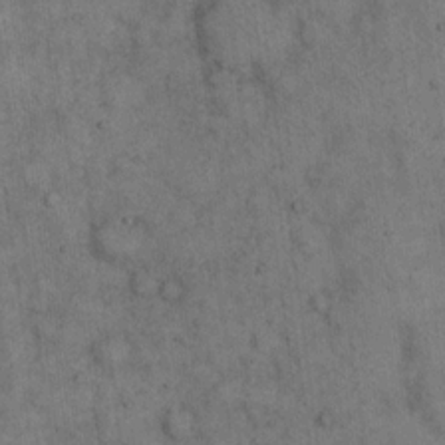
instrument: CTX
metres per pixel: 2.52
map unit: eHh
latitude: 15.3671
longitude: -62.9325
